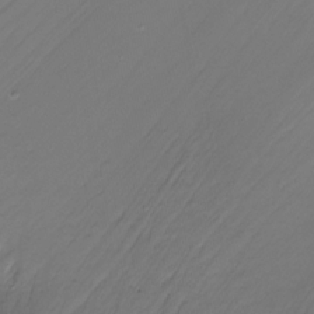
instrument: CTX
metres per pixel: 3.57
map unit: Ht
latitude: -16.4629
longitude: -46.4412
